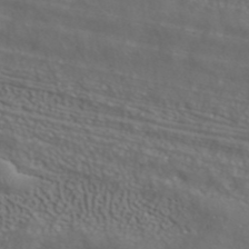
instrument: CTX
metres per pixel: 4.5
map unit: ANa
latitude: 40.1766
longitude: 24.0472
